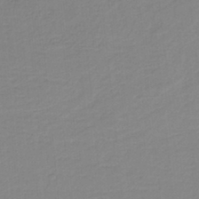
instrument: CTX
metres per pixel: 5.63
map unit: HNb
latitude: -36.8974
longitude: 56.1039
